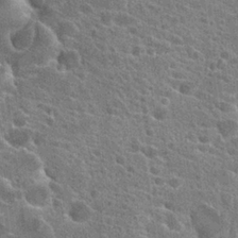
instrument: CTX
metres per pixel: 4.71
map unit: Hto
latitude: 24.1577
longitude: -39.7072
